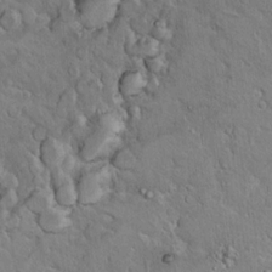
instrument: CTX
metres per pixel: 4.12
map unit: Ht
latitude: 12.0444
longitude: -31.6694
